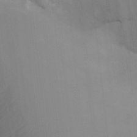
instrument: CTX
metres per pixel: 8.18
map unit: Nhu
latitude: -17.2754
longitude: -47.5183
